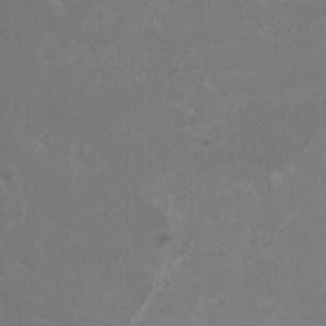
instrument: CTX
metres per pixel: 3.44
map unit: HNhu
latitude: 3.3481
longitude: -2.1955
